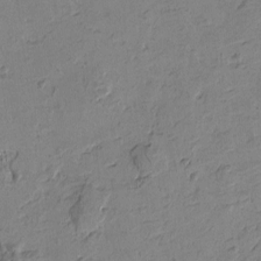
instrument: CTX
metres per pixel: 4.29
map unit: Htu
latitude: -3.6532
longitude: -176.4034
